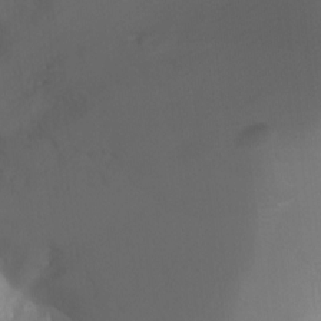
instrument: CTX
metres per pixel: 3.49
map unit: Ht
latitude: -16.8597
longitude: -40.9891
